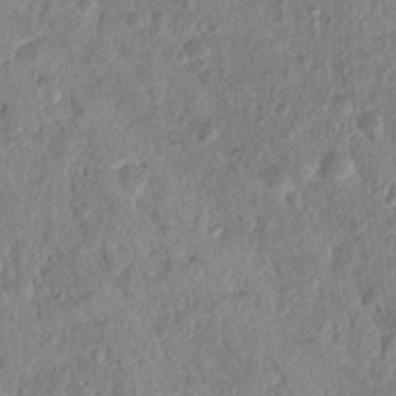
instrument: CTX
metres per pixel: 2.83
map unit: Nhu
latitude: 16.1956
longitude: -30.6302
